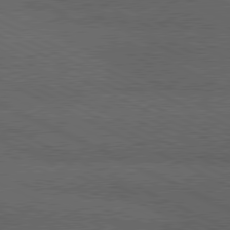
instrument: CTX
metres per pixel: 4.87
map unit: lApd
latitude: 79.8395
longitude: -128.9325
